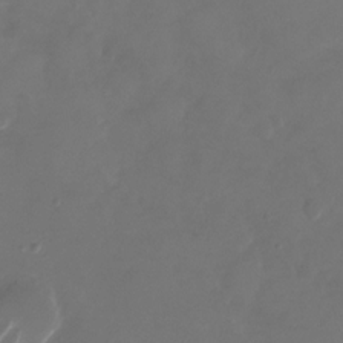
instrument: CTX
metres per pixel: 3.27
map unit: Nhu
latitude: -28.7085
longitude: -71.1781
